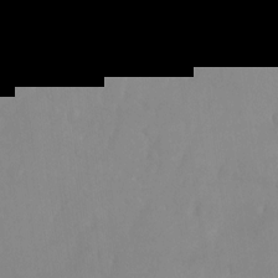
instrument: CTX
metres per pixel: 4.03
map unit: Nhu
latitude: -26.1605
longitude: -70.2711
